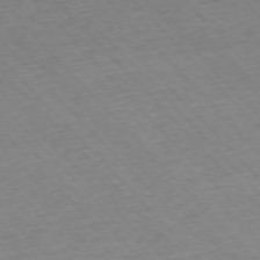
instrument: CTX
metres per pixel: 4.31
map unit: Ap
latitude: -76.4629
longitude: -87.6316
